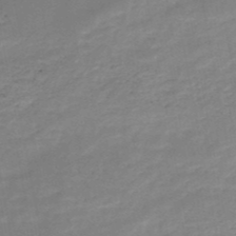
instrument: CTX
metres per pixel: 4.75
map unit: HNb
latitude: -49.3510
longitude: -39.5182
